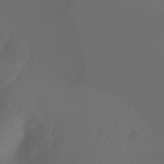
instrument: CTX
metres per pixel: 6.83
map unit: Hto
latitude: -7.7477
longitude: -44.3467
